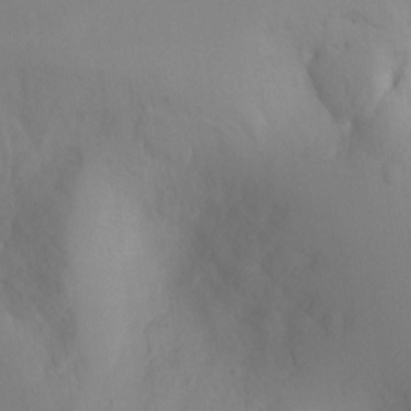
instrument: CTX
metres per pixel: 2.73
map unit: Ht
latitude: -0.2362
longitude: -18.3467
